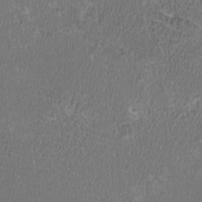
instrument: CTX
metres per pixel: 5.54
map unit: HNhu
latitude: -3.0297
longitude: -0.9324
